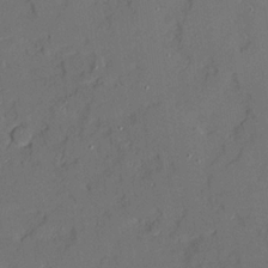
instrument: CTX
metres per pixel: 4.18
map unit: Ave
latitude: 20.3279
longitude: -128.3278
